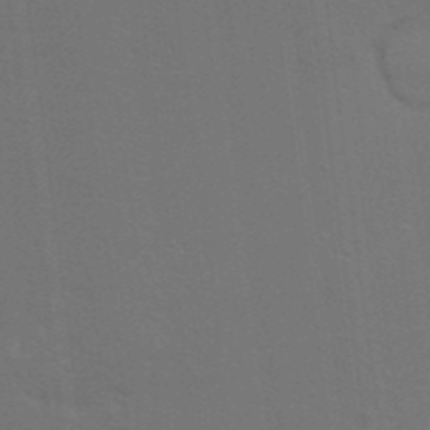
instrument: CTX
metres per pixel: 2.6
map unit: Nhu
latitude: 17.5938
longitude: -29.9717
